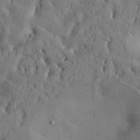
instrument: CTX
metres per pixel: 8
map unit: Htu
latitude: -2.4440
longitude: 170.6708
